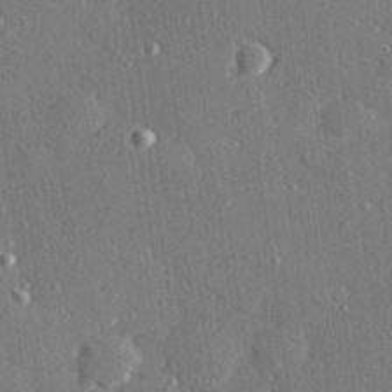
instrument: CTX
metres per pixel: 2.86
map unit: Hve
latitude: 27.8017
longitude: -90.4790
